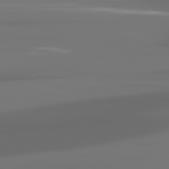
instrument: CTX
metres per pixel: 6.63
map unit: lApd
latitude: 81.6694
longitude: -144.6112
